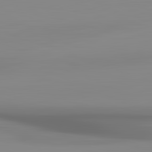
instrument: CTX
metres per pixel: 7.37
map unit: lApd
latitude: 83.1214
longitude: -133.8961
